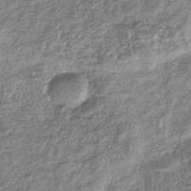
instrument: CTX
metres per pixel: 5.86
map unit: eHb
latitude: -36.6518
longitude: 79.0675
